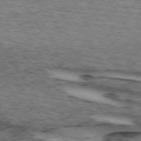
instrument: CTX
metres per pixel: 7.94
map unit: lApd
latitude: 73.6883
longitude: -74.8191
